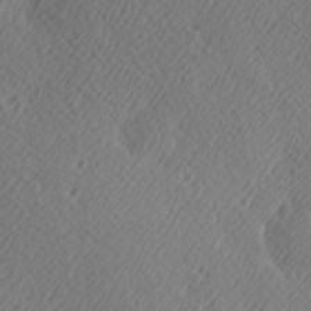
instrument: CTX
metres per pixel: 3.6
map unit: Hve
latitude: 13.5560
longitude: -91.4426
